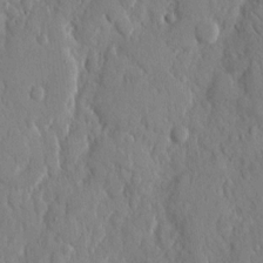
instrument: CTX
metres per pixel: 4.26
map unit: eHh
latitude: 13.2348
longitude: -69.7450
